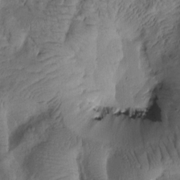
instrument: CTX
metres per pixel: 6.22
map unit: Htu
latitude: -1.4266
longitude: 170.7652
